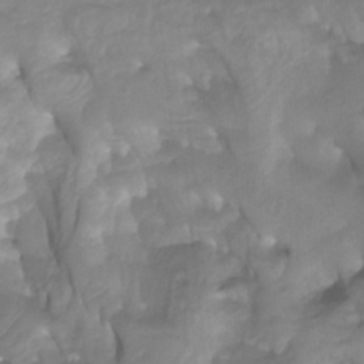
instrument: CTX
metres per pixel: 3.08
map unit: Htu
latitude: -4.7652
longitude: -76.8947
